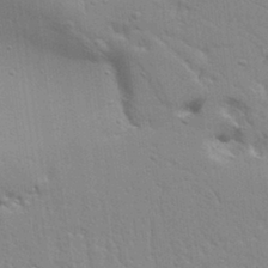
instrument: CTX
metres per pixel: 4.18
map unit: Aa
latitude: 32.6302
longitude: -133.4804
